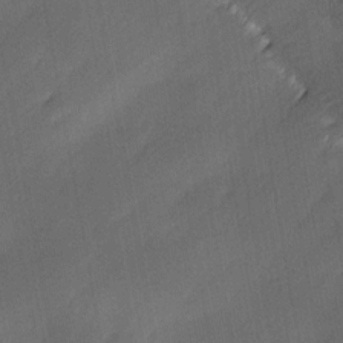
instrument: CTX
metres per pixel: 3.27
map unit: Ave
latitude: -0.2929
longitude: -113.7449
